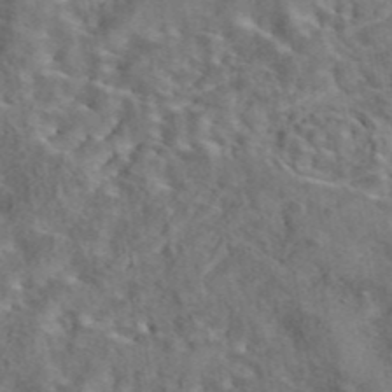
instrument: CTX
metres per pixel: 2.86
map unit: eAb
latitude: 43.1781
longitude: 110.8408
